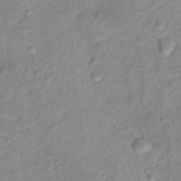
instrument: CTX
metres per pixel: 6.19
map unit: Ht
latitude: 12.0822
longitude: -38.7057
